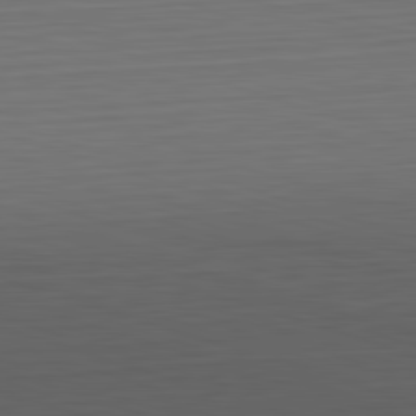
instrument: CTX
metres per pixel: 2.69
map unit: Hpe
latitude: -82.7085
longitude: 11.0487
